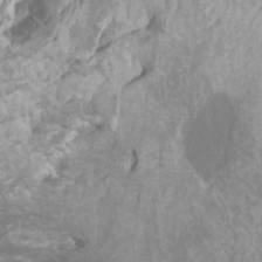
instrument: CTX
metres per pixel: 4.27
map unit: Ht
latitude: -3.4832
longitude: -27.3671
